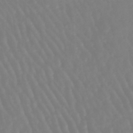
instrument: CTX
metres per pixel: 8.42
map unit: eHb
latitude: -45.8611
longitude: 79.1998
